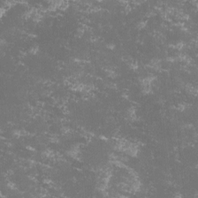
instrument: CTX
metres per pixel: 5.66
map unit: lHvf
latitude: -13.4643
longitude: -99.4615
